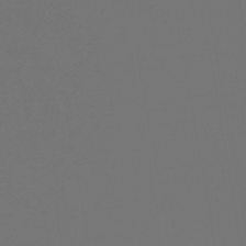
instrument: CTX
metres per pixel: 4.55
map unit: HNb
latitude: -47.4076
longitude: 55.8423
